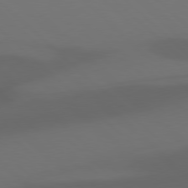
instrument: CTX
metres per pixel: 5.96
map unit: Hpe
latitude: 78.0255
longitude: -164.8947
